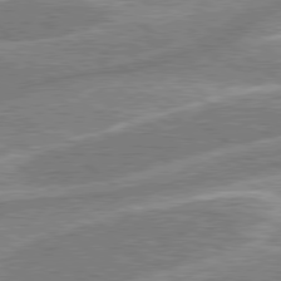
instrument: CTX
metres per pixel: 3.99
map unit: lApd
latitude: 78.9514
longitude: -158.7435
